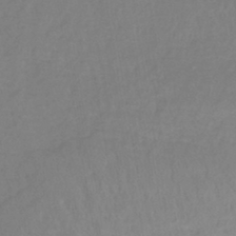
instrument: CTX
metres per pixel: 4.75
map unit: lHb
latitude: -41.9745
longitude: 59.2942
